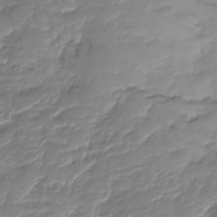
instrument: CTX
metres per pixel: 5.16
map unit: HNhu
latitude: -25.4265
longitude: 49.8423
